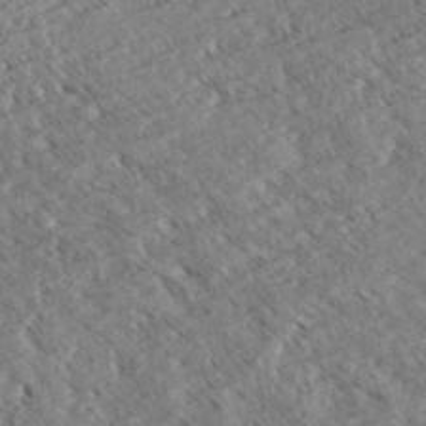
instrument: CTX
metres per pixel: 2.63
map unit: eHh
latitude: 35.4048
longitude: -139.4615
